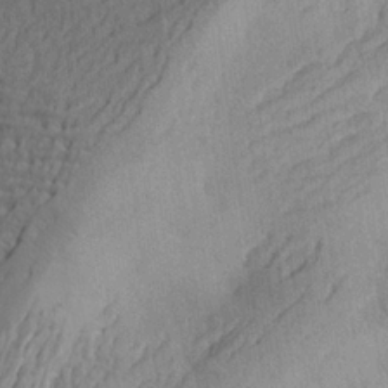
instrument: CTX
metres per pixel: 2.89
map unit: Aa
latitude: 26.0633
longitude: -143.9906
